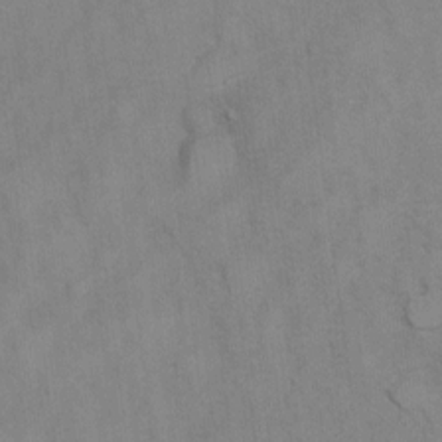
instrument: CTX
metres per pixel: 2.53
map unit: Ht
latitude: 5.7827
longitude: -37.1781
